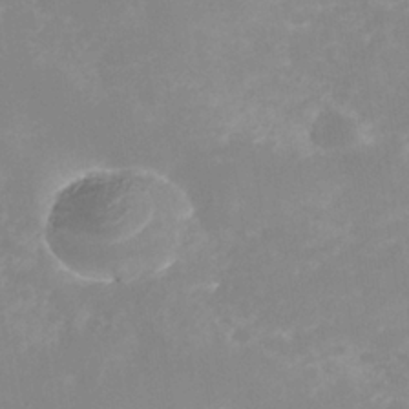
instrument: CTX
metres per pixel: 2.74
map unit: Nhe
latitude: -37.2753
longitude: -113.0647
